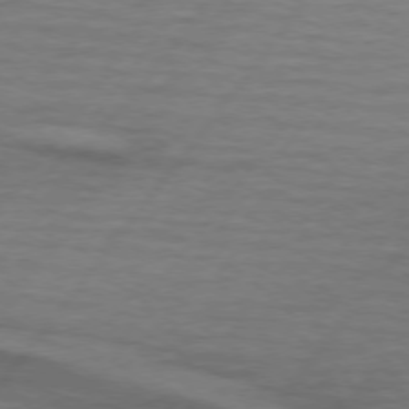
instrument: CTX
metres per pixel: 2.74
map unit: lApd
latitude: 74.3845
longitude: -78.2145
